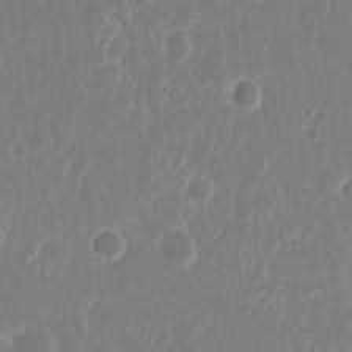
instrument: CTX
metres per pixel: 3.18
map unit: eHh
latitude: 11.5182
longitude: -71.5560
